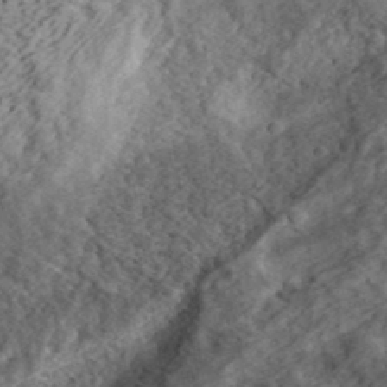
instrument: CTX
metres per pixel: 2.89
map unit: eHh
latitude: 37.4993
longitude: -79.5938
